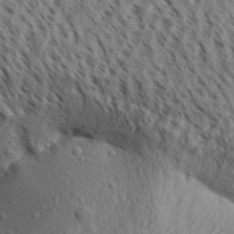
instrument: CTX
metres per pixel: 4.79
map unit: Aa
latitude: 30.1956
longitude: -138.9703
